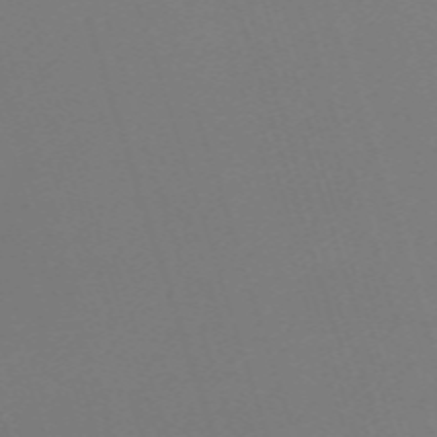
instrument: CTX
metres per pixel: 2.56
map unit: eHh
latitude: -63.4076
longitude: 51.3887
